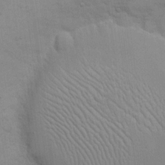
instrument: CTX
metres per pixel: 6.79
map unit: eHh
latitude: 16.6679
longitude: -66.2900
